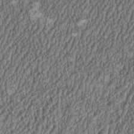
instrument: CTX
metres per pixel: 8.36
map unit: HNhu
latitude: 0.9702
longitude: 0.5763
